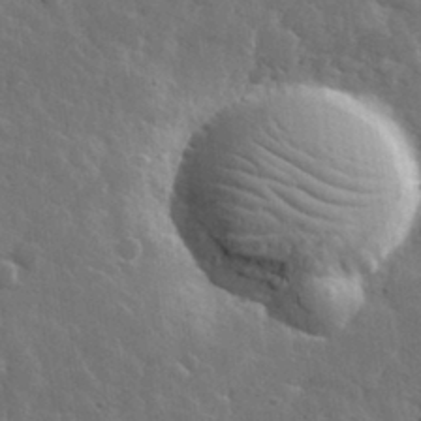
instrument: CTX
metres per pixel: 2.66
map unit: lHvf
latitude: 33.9717
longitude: -86.6679
